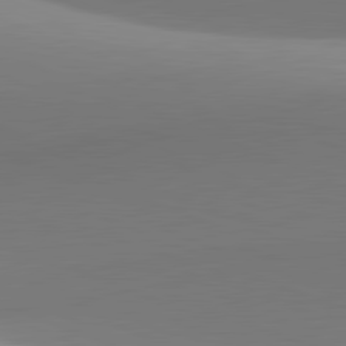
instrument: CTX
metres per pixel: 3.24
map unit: lApd
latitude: 81.7827
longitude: 141.9178
